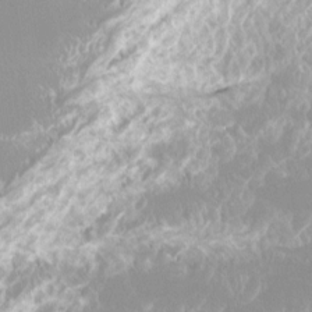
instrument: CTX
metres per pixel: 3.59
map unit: Htu
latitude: -15.7856
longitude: -46.9136
